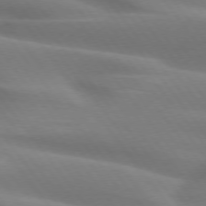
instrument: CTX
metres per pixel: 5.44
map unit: lApd
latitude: 75.0081
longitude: -60.2333
